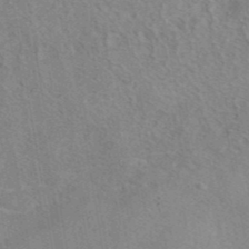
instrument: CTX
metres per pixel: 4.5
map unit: eAb
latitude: 42.7435
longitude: 107.3132
